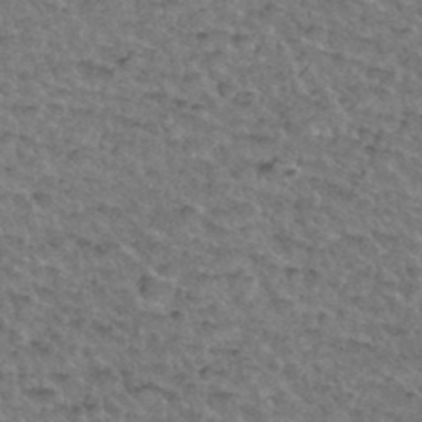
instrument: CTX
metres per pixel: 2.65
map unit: Hto
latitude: 36.1200
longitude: -49.9717
